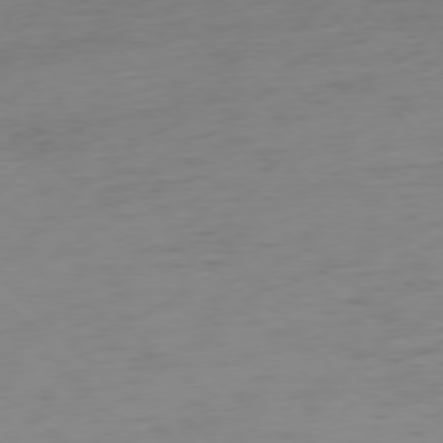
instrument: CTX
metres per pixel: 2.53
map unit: Ap
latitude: -76.9542
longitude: -79.0459
